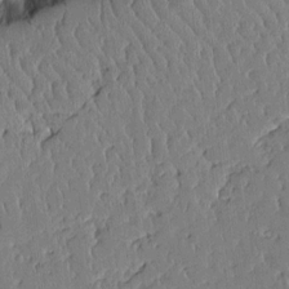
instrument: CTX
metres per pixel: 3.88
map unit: Aa
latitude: 12.0822
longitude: -127.4049
